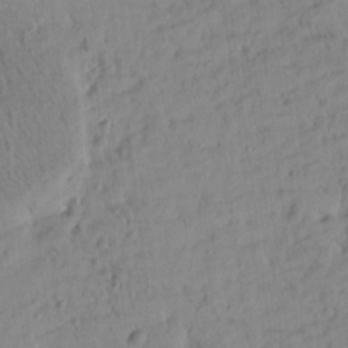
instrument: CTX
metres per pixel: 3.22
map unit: Htu
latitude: -4.6518
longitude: 173.7666
